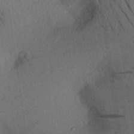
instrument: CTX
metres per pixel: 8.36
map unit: Aa
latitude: 28.9891
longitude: -146.0822
